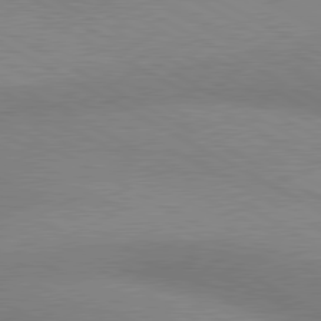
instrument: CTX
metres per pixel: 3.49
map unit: lApd
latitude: 80.4223
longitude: 124.7085
